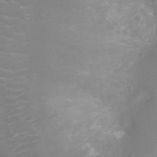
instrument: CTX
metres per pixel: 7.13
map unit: Ht
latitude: -3.6154
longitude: -16.4979
